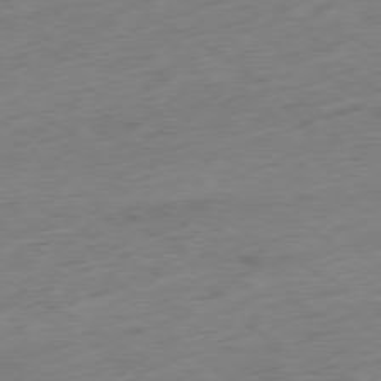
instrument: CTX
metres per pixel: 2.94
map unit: Ap
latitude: -79.0675
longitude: -57.6315
